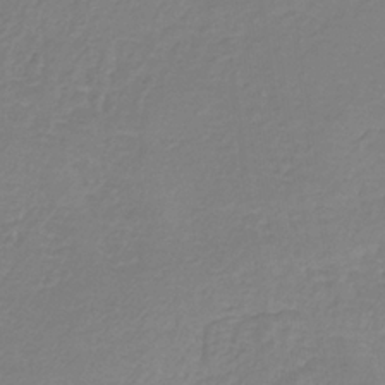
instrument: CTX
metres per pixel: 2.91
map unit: HNb
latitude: -33.8801
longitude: 55.1998
